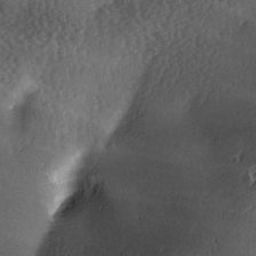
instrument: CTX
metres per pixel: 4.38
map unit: lAa
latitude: -6.2361
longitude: -121.1026
